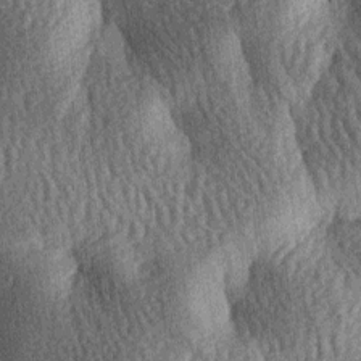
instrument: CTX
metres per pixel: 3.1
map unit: lAa
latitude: -7.3509
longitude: -127.6883
